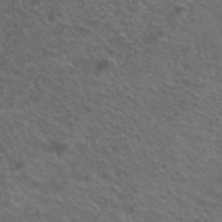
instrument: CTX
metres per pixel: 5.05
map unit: Hto
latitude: 38.4601
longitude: -42.4412
